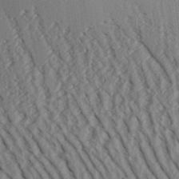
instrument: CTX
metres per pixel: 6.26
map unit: Aa
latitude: 30.5735
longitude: -139.8394
